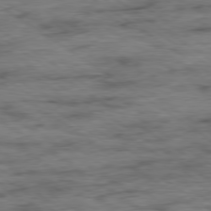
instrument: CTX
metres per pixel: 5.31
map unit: Ap
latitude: -79.7666
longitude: -49.0269
